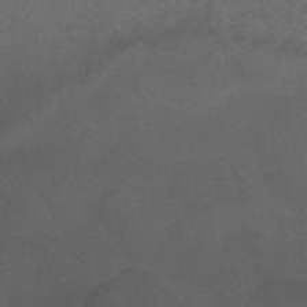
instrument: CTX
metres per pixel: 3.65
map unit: HNhu
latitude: -39.5399
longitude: 97.2376
